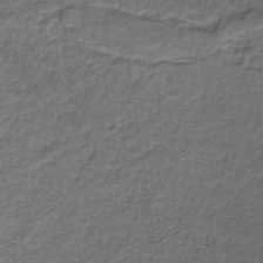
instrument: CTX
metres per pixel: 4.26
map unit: lHb
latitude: -36.1039
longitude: 61.8611
